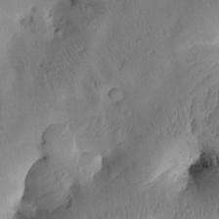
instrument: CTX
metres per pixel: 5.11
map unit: Htu
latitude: 2.2144
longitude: 177.0298
